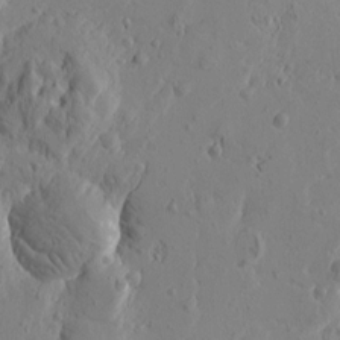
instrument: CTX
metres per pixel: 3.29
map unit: Htu
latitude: -1.1998
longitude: -177.1970
